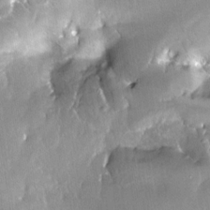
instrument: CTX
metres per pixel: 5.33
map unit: Nhe
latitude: -28.2551
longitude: -110.7058
